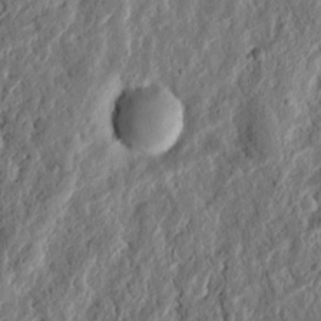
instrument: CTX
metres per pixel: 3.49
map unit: Ht
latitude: 11.7072
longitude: -75.5938
